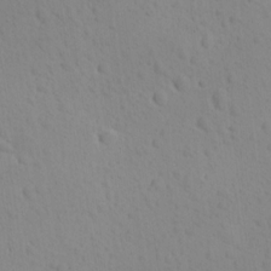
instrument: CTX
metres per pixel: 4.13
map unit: Ave
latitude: -10.1039
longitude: -121.3482
